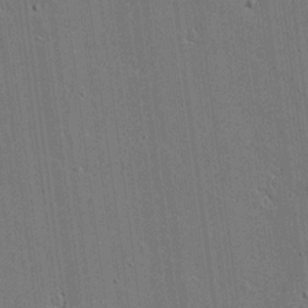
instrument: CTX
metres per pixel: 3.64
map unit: Aa
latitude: 18.7246
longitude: -126.8569
